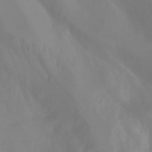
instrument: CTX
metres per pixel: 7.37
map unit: Aa
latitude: -13.1998
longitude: -59.1403
